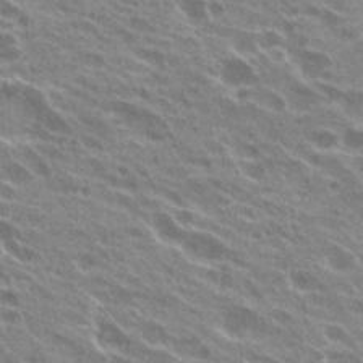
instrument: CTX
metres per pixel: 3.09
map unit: Hto
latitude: 23.8772
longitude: -38.5357
